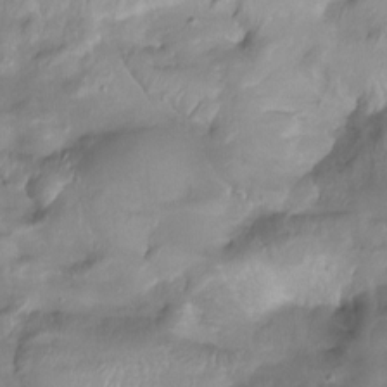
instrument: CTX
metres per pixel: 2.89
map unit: Htu
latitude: -14.4251
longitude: -45.1214
